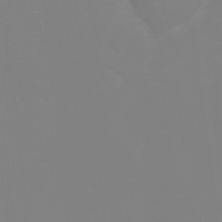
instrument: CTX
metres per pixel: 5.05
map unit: eHh
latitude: -2.5006
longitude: -75.8205
